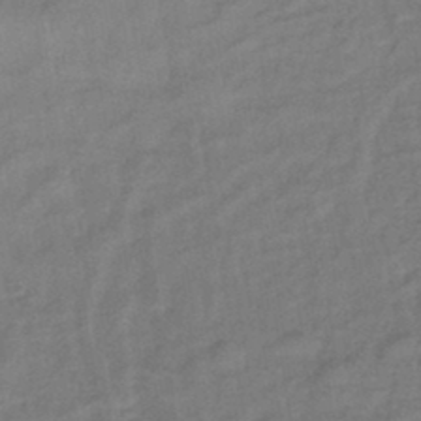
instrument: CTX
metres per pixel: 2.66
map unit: eHb
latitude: -42.8408
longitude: 83.0297
